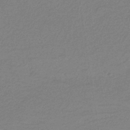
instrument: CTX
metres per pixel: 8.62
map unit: HNb
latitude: -37.3887
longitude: 56.7463
